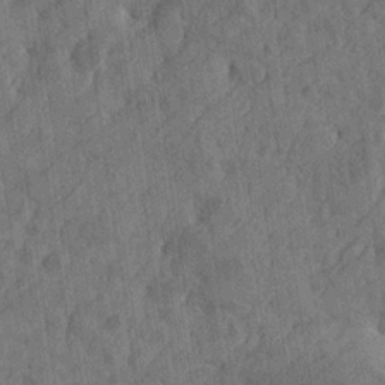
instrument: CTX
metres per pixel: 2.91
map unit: Htu
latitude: -5.0864
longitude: -177.5938
